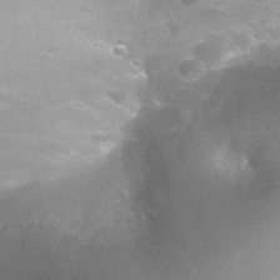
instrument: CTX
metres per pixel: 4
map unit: Nhu
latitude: 27.3293
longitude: -56.3089
